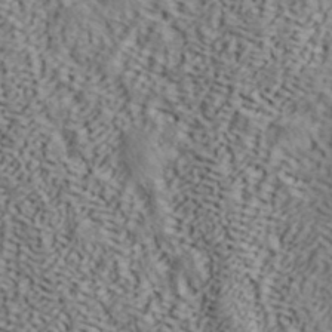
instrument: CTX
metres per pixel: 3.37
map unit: ANa
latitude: 42.1389
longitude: 52.6707
